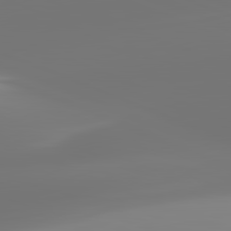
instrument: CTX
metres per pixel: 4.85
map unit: lApd
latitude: 82.1577
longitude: -149.7072
